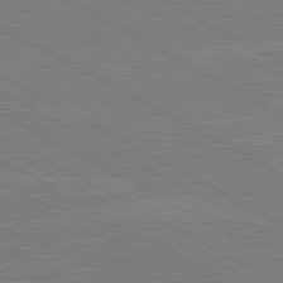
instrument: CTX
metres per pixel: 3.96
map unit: lApd
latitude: 80.8380
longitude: -126.6113
